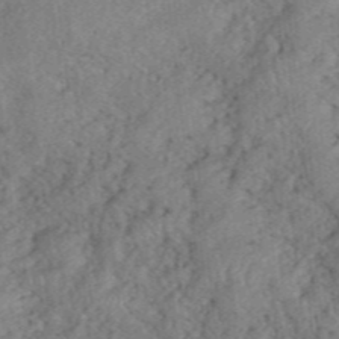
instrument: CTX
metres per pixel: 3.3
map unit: eHh
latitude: 39.4615
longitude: -55.9150
